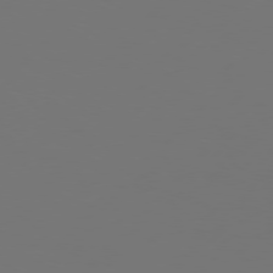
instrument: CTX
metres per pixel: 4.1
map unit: Hpe
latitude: 76.3089
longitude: -137.2726
